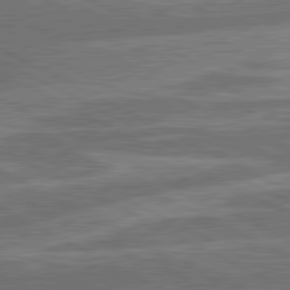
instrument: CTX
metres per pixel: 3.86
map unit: lApd
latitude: 81.2537
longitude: -166.4412
